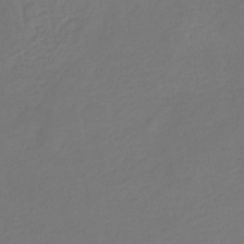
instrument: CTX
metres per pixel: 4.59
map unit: eHb
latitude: -31.4265
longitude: 71.7856
